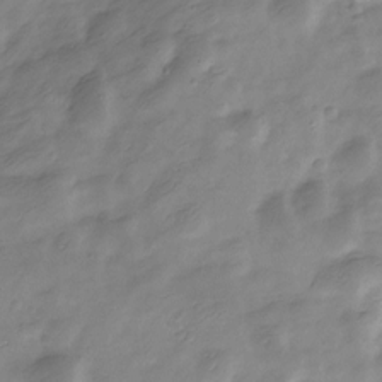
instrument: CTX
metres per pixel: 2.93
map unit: Nve
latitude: -21.8611
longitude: 107.3510
